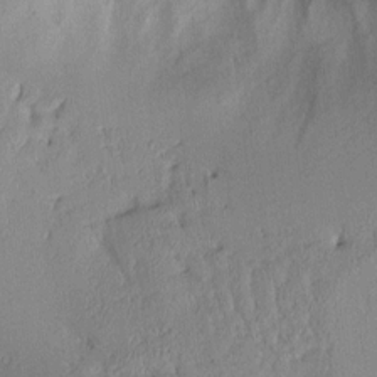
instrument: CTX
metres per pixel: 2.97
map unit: Aa
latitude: 11.3293
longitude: -127.1781
